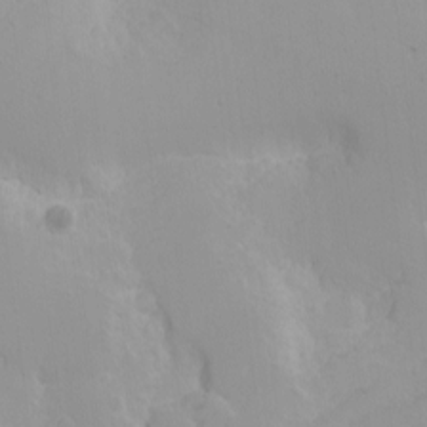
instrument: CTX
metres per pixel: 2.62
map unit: Nhu
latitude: -4.6707
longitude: -83.2725
